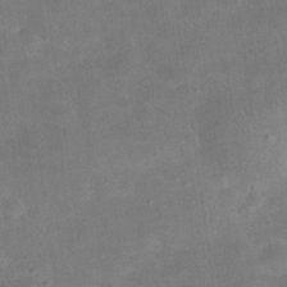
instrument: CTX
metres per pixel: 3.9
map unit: eHh
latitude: 25.3103
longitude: -67.8772
